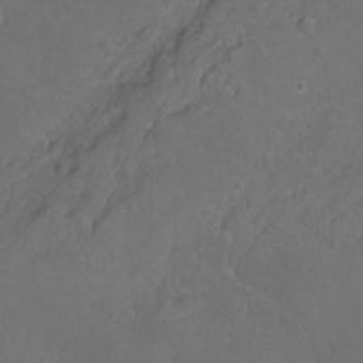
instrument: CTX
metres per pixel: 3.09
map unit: Hto
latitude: -3.2564
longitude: -35.5182
